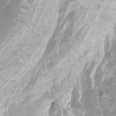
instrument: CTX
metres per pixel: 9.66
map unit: Nhu
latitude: -10.1417
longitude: -68.8002
